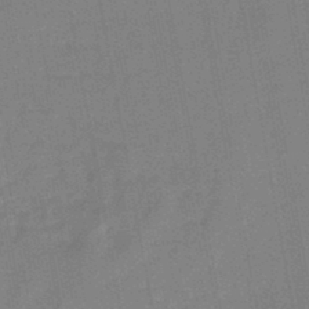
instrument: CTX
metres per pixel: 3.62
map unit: eHb
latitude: -44.0850
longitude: 86.0472
